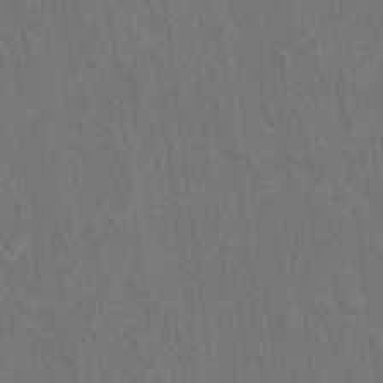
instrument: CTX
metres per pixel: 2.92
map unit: Hto
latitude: 14.7247
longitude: -36.0444
